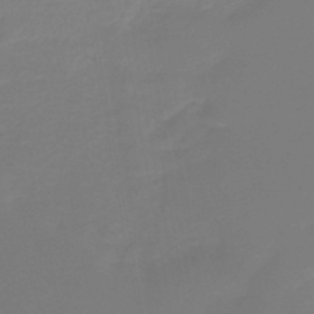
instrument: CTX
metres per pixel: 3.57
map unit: lHb
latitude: -45.8800
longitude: 62.8030
